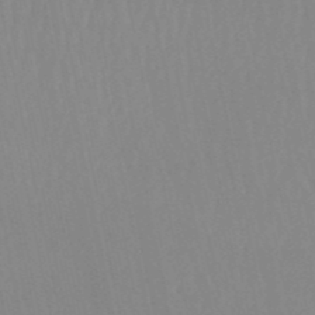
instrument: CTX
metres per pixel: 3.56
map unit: lHb
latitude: -49.8423
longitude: 69.1053
